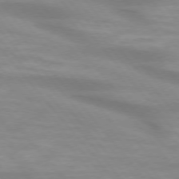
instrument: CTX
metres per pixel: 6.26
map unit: lApd
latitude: 74.5735
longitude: -60.3089
